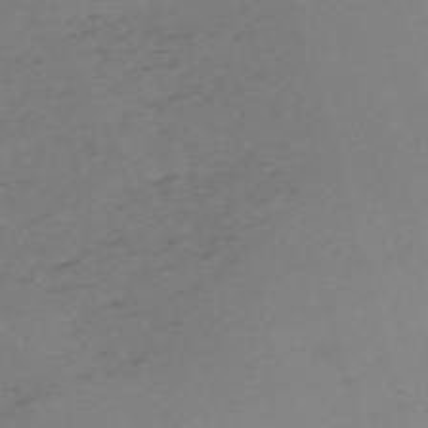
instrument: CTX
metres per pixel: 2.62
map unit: eHh
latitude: -61.3510
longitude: 52.5384
